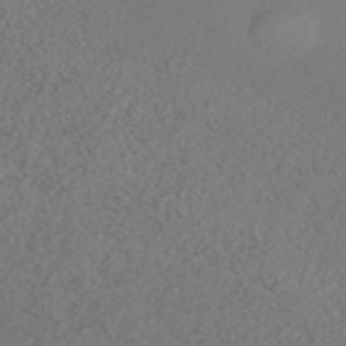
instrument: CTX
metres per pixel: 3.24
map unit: ANa
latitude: 44.4979
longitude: 23.1620
